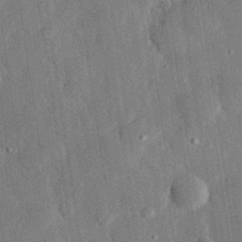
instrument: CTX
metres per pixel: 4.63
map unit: eHh
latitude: 28.6301
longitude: -80.5546
